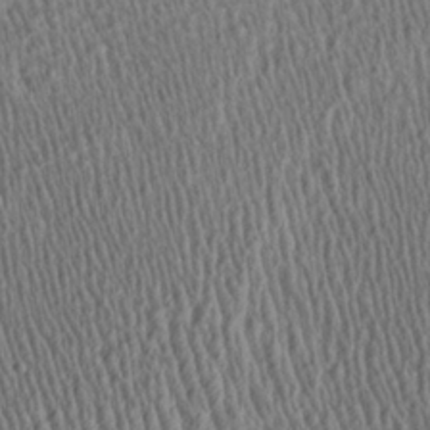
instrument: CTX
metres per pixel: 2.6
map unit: Aa
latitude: 27.8017
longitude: -135.8772
